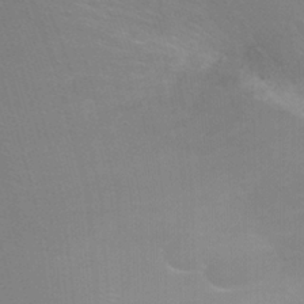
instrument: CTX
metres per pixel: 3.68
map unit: Ht
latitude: -3.1809
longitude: -27.1592
